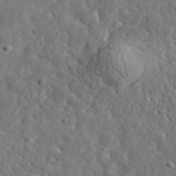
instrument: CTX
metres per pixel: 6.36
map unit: lHvf
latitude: 36.0444
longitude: -86.6112
